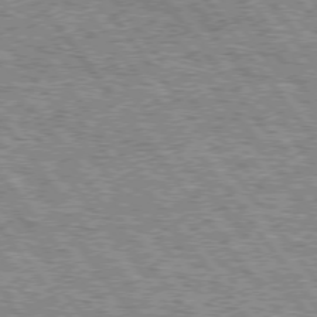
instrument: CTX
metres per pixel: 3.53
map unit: Hpe
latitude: 74.9325
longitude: -156.3467
